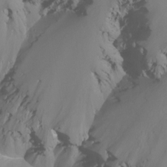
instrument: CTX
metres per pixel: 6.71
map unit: Nhu
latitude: -16.1039
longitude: -57.3292
